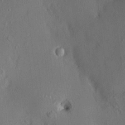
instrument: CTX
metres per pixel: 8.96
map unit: HNhu
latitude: 4.3656
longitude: 7.2754
